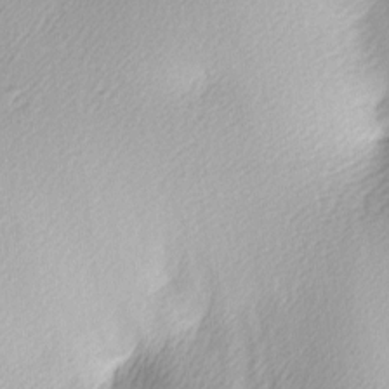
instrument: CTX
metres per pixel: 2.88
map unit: lAa
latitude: -5.4076
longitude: -122.3089
